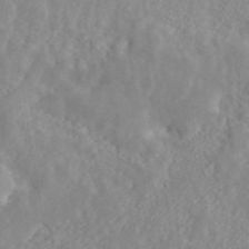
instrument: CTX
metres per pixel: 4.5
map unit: ANa
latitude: 44.5357
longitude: 21.3698
